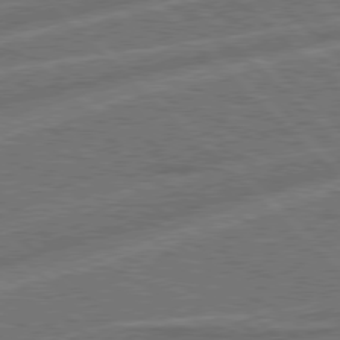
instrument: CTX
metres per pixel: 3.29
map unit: Hpe
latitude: 77.8772
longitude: -151.3859
